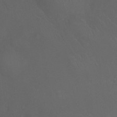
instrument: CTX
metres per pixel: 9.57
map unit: Ht
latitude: -12.1606
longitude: -44.4601
